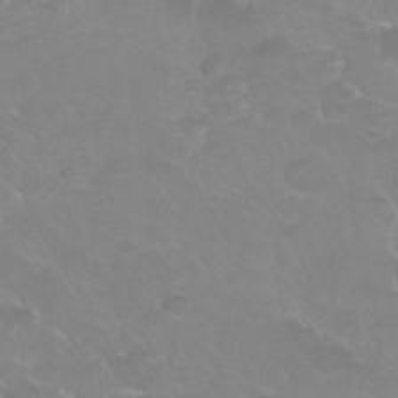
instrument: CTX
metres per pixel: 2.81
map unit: Nhu
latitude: 25.2537
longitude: -53.1403
